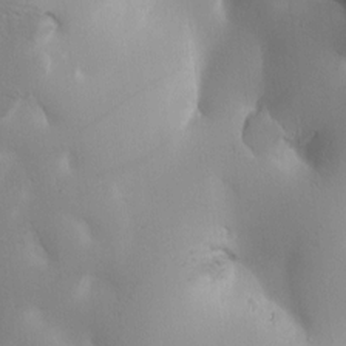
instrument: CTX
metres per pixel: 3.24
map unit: Htu
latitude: -0.3873
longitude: 171.1053
